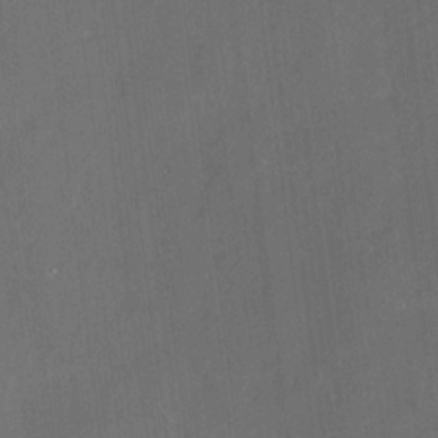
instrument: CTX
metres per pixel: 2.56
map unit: HNhu
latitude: 11.8206
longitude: 9.0675
